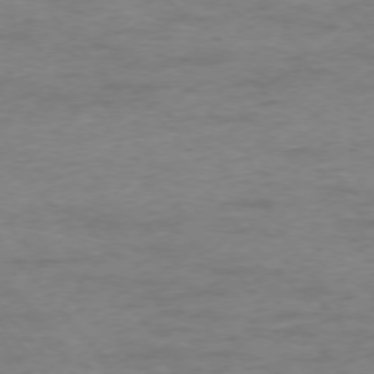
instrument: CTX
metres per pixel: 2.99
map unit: Ap
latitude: -76.7463
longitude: -84.1767
